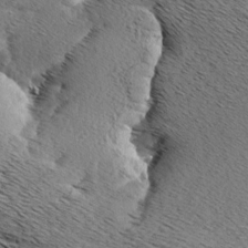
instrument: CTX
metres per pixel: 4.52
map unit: Aa
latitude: 7.1781
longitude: -137.7639
